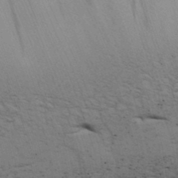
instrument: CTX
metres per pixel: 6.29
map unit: lAvf
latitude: 26.0255
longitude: -111.8206
